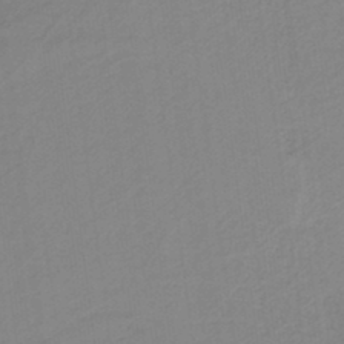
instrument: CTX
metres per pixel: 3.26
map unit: HNb
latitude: -37.2942
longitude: 56.2361
